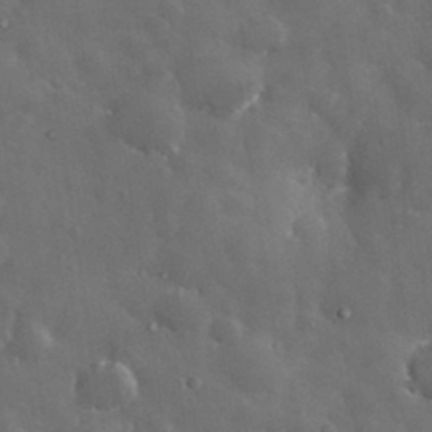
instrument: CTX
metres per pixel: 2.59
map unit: eHh
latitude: 33.1403
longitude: -61.9906
